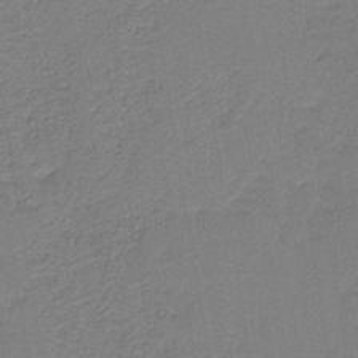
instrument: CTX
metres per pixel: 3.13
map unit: HNb
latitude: -42.9541
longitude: 49.2754
